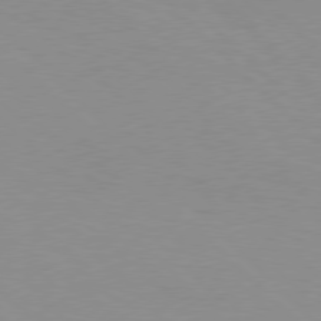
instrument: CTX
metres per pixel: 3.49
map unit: Hpe
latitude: 77.9150
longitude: -160.2711
